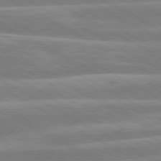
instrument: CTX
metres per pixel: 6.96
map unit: lApd
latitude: 80.4223
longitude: -134.2711
